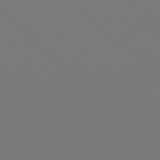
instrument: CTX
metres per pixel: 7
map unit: Hpe
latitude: 77.1592
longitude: -137.2537
